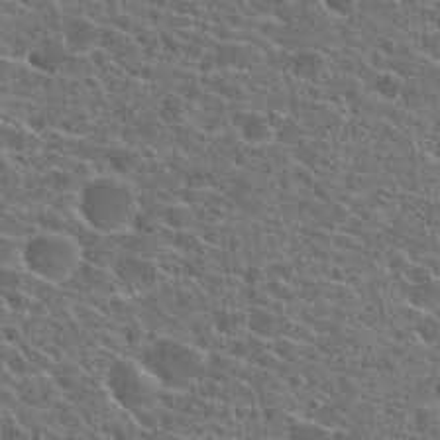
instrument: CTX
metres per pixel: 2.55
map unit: Hto
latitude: 23.8205
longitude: -44.6301
